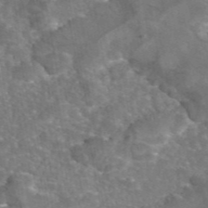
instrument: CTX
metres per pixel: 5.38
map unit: eAb
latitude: 45.8394
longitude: 106.9542
